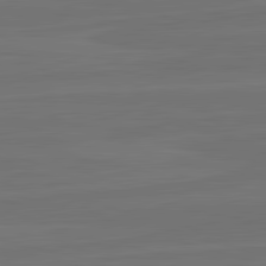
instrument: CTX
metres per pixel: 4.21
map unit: lApd
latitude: 82.4412
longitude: -179.9150
